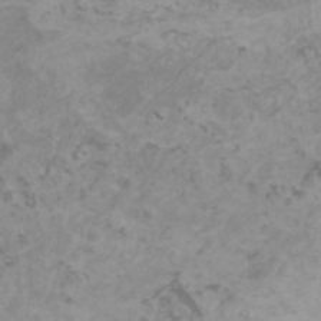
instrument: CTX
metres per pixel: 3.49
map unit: HNhu
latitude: 1.1781
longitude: 2.5951
